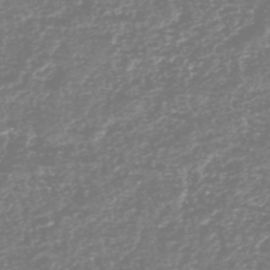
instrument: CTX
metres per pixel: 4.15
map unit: HNhu
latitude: -46.6707
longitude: 28.8597
